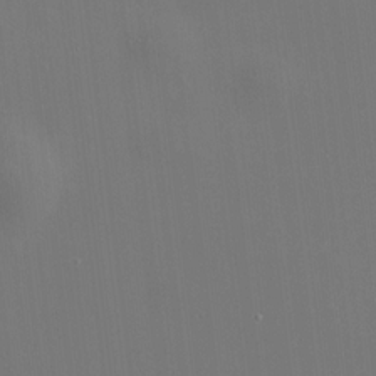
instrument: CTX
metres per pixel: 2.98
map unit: HNhu
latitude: 9.9717
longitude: 10.3873
